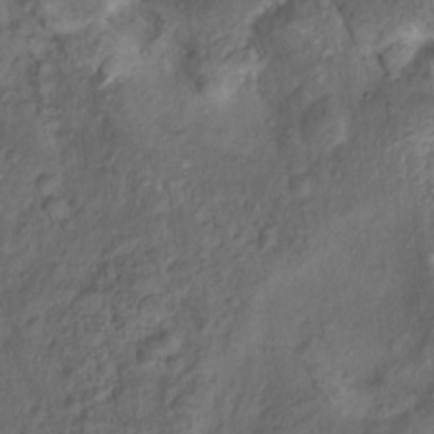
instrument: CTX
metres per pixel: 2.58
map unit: Nhu
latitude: 11.4238
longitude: -27.2537
